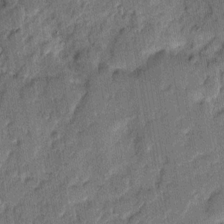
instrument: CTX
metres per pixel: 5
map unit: eHh
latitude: 8.9136
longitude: -66.3467
